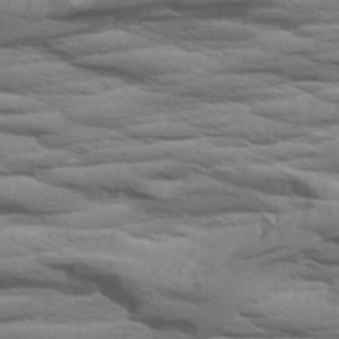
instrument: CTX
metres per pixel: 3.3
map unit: Aa
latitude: 8.7057
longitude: -135.5749
